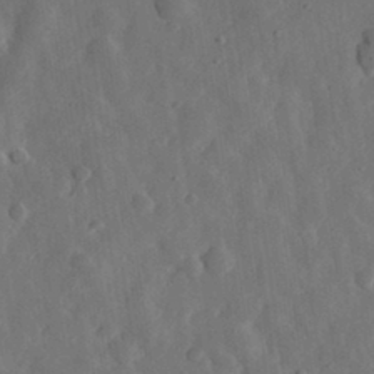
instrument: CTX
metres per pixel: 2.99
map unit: eHh
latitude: 31.7639
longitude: -78.3845
